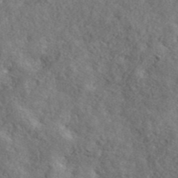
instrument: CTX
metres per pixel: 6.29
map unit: ANa
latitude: 42.6491
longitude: -87.5371
